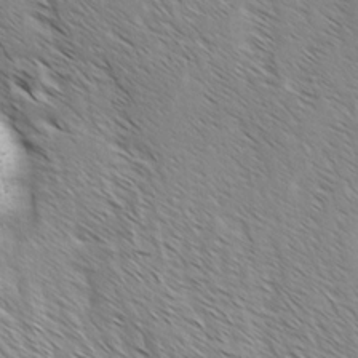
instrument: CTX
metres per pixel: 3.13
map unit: lAvf
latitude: -3.2942
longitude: -113.3293
